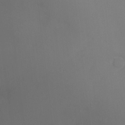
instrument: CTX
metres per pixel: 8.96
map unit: Ht
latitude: -8.1606
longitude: -24.2711
